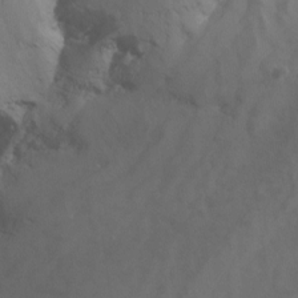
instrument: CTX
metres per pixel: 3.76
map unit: Nhu
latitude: -8.8786
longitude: -78.9703
